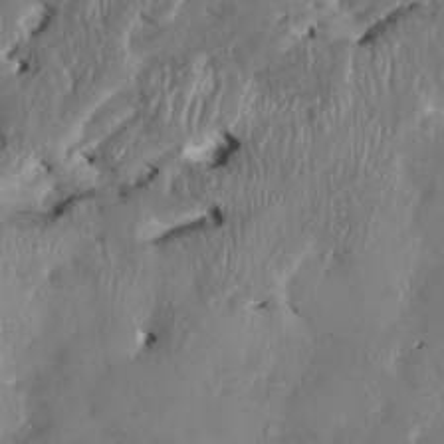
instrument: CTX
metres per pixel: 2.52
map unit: HNhu
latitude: 4.7057
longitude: -5.1592
